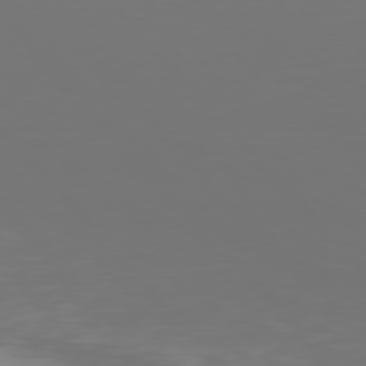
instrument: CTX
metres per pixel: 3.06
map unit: Hpe
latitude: 76.6490
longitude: -170.0633
